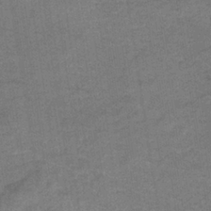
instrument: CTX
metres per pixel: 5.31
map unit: lHb
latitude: -34.5574
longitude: 70.8597
